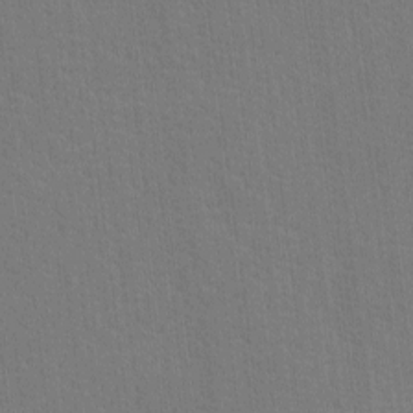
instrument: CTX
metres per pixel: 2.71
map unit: lHvf
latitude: -11.0109
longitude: -104.5546
